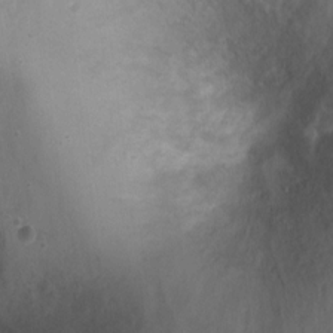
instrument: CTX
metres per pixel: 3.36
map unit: Ht
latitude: 0.9136
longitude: -37.3482
